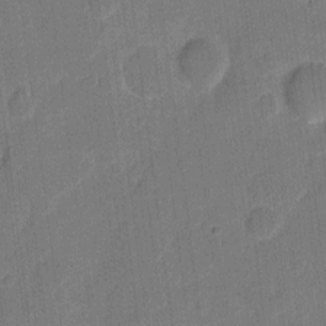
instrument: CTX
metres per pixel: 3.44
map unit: eHh
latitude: 11.3482
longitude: -66.7435
